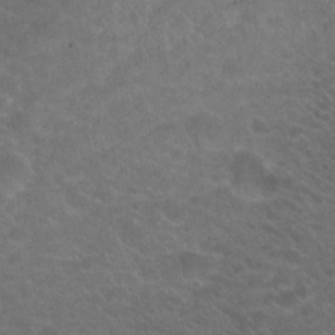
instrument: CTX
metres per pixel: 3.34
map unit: Hto
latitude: 19.8016
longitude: -37.9717
